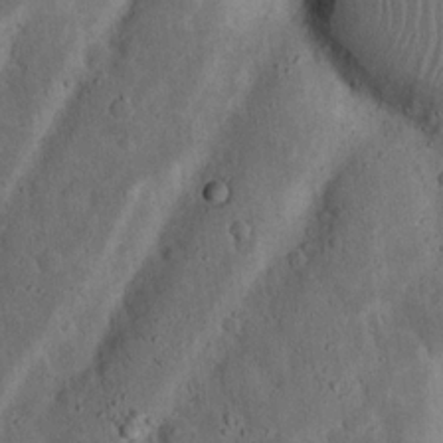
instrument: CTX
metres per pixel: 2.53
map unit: Nhu
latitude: 18.4601
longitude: -74.8380
